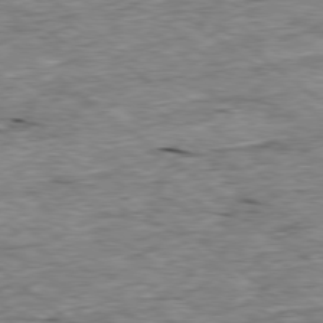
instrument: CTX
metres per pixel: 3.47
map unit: Ap
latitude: -78.8408
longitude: -88.4223
